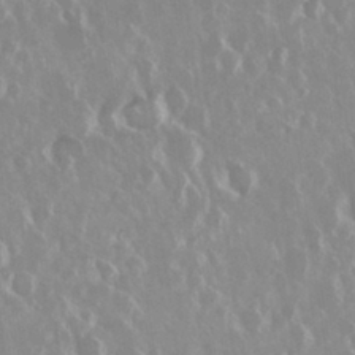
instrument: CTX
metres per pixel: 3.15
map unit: Nhu
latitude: 29.3293
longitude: -61.4048
